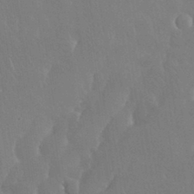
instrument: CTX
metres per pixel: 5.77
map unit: Nhu
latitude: 30.9136
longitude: -56.4978
